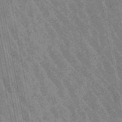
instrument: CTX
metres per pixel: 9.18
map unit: lHb
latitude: -48.5196
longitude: 73.8611
